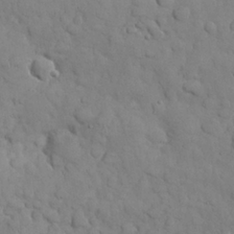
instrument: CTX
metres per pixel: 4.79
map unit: Nhu
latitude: 28.2144
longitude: -68.8380
